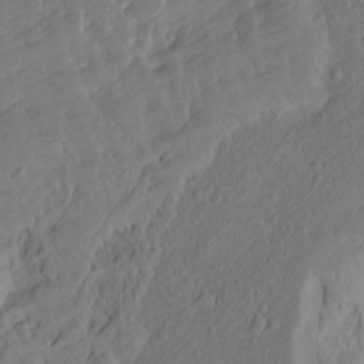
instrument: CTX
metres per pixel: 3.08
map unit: Hto
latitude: -7.7099
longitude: -44.8191
